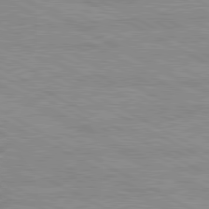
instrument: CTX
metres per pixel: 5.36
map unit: Ap
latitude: -82.0661
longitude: -73.4427
